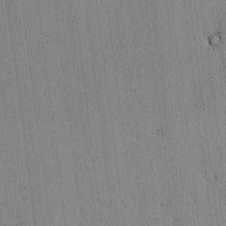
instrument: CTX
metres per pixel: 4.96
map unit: lAvf
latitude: -0.2551
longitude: -106.8569
